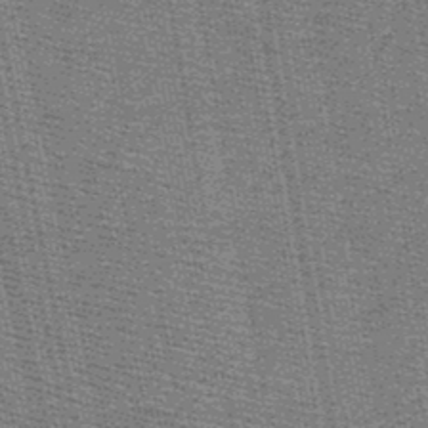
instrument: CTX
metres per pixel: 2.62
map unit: HNb
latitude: -49.1620
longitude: -41.1214
